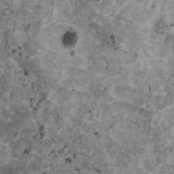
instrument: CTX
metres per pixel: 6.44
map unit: HNhu
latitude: 2.0255
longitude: 4.1983
